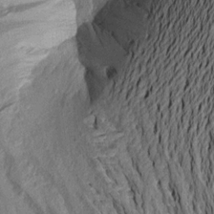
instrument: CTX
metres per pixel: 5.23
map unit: Aa
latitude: 16.9514
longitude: -146.5357
